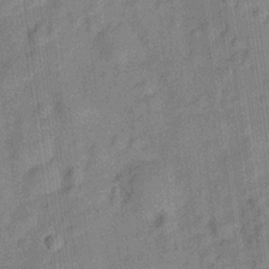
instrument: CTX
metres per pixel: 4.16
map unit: Hve
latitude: -28.9920
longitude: 94.0283
